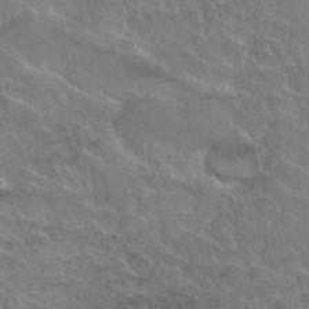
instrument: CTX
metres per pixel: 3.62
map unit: Hto
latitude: 35.2914
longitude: -45.6127
